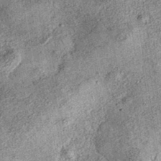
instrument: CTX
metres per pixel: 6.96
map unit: eAb
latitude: 36.6112
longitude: 107.2376
